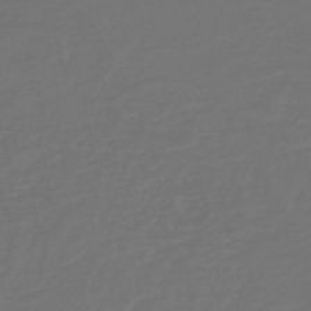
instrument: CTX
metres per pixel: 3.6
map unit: HNb
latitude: -47.4076
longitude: 55.6533
